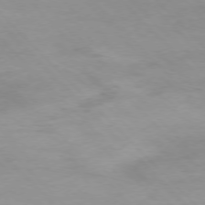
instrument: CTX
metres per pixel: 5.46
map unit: Hpe
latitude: -77.1809
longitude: 12.7652
